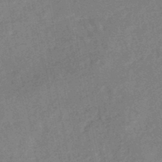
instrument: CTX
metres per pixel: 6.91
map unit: HNhu
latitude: -47.2943
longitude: 98.9164
